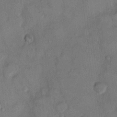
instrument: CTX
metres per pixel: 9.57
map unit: Hto
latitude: 11.1025
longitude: -58.5735
